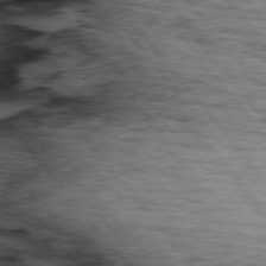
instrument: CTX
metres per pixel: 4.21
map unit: lApd
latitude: 75.7639
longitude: -81.7827
